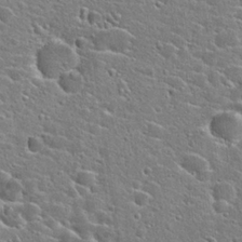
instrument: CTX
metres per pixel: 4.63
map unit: Hto
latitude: 24.6868
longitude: -44.5546
